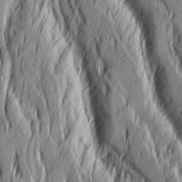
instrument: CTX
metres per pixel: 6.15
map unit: Ave
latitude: 14.2145
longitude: -132.1389
